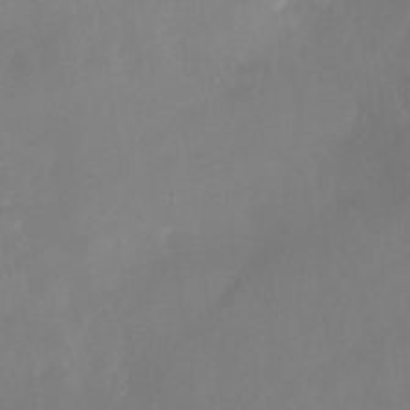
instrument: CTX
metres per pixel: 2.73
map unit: Nhu
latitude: -25.5210
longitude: -70.9514
